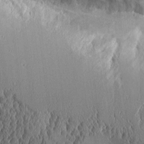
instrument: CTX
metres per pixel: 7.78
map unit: Aa
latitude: 9.8961
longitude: -129.5749
